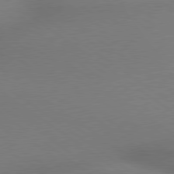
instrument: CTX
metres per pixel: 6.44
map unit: lApd
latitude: 78.9892
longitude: 178.6896
